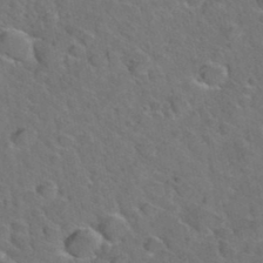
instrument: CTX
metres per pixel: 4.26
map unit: Hto
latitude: 35.7071
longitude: -49.1214
